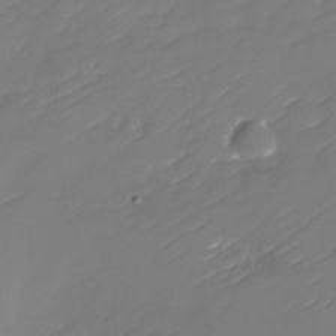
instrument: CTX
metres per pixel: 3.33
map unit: Nhu
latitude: -30.0661
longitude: -72.9136
